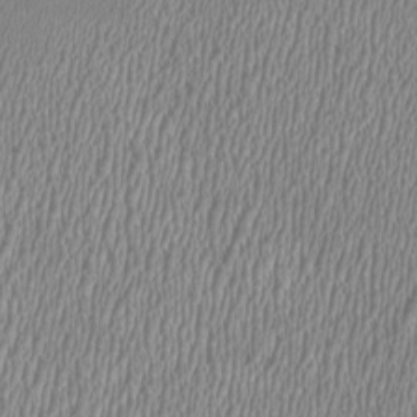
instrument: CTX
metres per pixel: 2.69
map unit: HNhu
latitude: -1.2565
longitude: -0.3656
